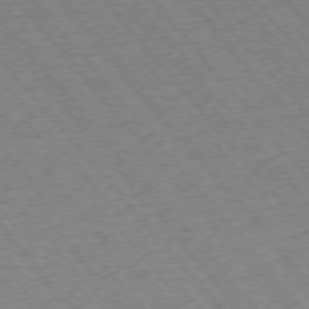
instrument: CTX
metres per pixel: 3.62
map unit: Ap
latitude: -75.7289
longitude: -86.8002
